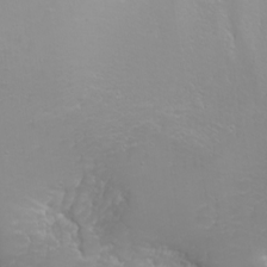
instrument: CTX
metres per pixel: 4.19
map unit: Nhu
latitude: -6.4629
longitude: -88.4034
